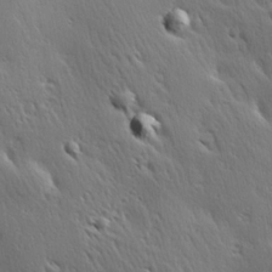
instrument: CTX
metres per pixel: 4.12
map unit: Hve
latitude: 23.8016
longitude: -96.9325
